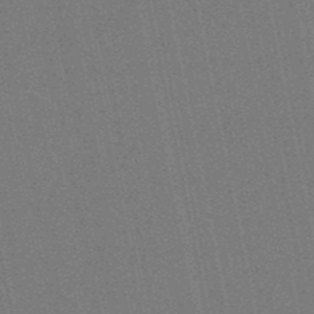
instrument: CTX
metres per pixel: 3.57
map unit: eHb
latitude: -49.9745
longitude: 79.4076
